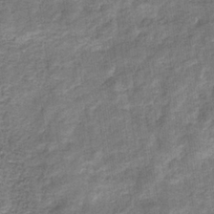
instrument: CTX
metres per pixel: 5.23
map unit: eHb
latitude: -34.1417
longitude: 76.1228
